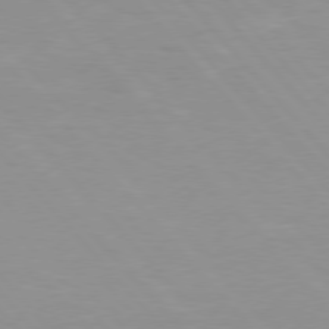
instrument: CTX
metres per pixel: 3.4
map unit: Hpe
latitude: 76.4034
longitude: -155.1214
